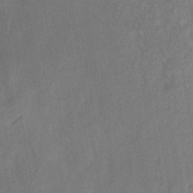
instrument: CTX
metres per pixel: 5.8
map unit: HNhu
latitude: -41.6533
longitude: 91.6155
